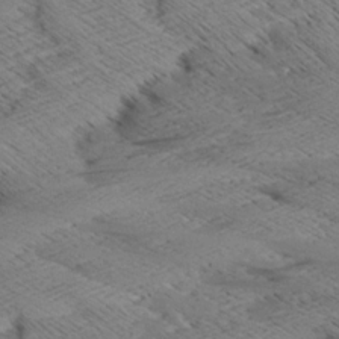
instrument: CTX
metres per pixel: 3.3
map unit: Aa
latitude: 8.6680
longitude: -140.4223
